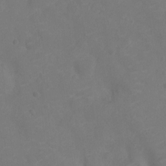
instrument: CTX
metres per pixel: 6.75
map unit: Nhu
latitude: -11.5210
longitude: -21.5749
